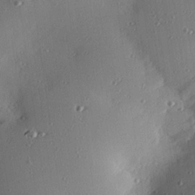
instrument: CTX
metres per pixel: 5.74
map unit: eHh
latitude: 25.3103
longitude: -89.9528
